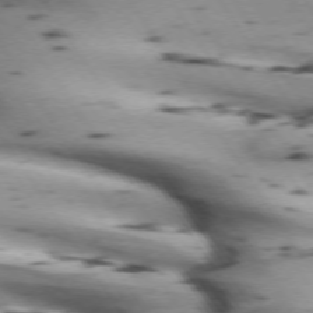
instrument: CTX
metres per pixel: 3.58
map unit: lApd
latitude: 72.6113
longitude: -53.4616
